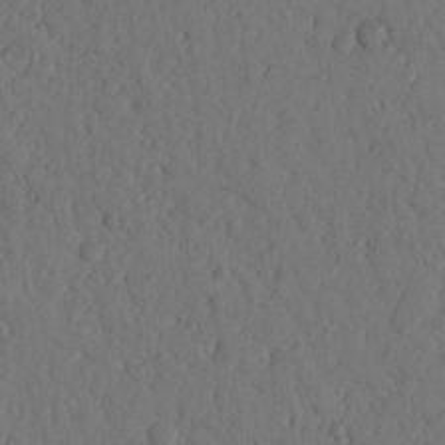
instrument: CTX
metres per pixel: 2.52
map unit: Nhu
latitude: 20.5357
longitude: -75.6316
